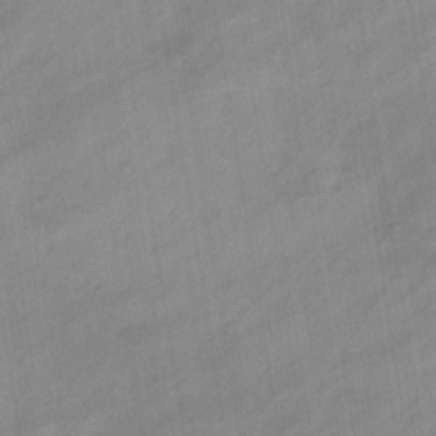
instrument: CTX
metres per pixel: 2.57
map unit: eHb
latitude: -37.5777
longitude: 79.3887
